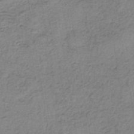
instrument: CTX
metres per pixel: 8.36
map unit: eHh
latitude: -42.3495
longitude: 119.5966
